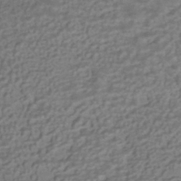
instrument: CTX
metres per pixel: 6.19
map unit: HNhu
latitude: -41.9178
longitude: 100.9730
